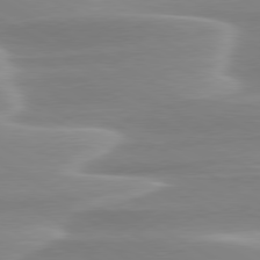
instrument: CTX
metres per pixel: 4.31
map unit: lApd
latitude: 79.4427
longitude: -114.9702
